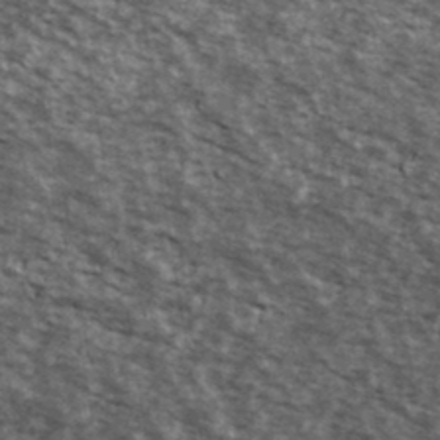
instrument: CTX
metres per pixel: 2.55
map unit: Ave
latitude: 39.5560
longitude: -108.3845
